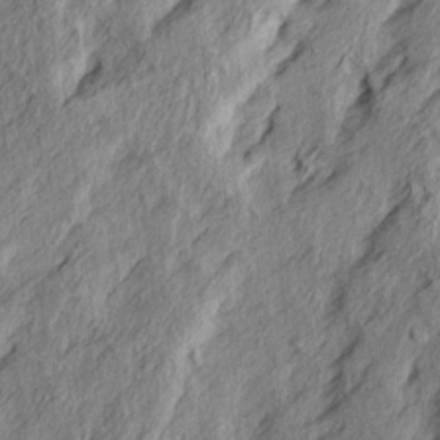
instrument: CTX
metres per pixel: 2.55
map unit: Ave
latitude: 15.4994
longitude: -137.5182
